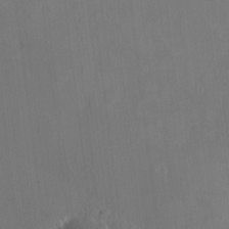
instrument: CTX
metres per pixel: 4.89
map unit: HNhu
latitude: 6.0633
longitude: 7.1809
